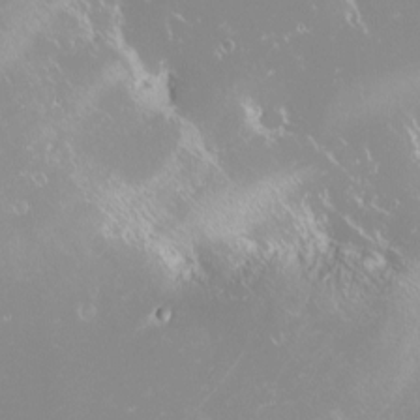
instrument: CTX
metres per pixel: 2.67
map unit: HNhu
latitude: -1.6722
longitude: 11.4643
